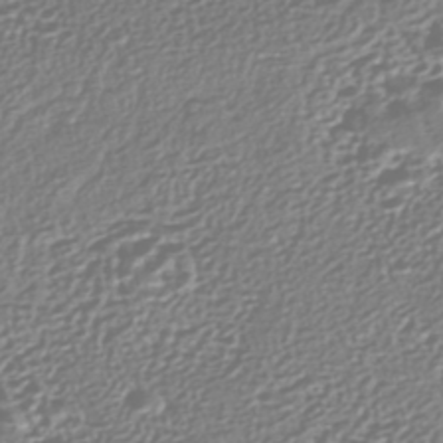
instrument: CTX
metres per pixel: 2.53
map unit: HNhu
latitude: -44.0661
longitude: 106.6897
